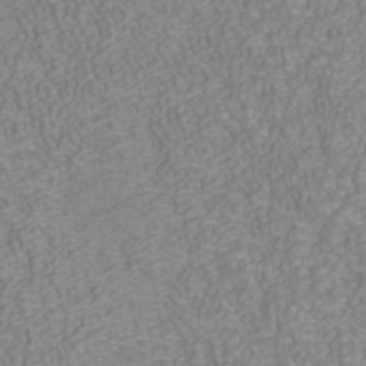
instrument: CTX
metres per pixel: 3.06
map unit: ANa
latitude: 40.5356
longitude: 21.6721
